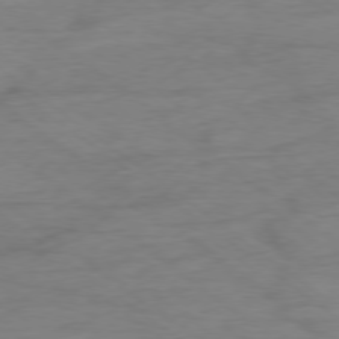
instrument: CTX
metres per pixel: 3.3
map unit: Ap
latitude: -78.7085
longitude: -77.4804
